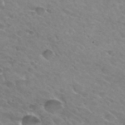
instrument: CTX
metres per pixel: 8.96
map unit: Hto
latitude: 31.7072
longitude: -45.9717
